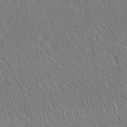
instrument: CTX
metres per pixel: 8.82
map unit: Hto
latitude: 18.6301
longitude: -51.2159
